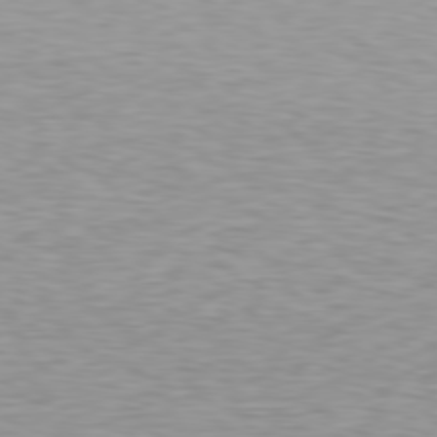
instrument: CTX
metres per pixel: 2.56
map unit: Hpe
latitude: 78.5924
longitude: -167.5749
